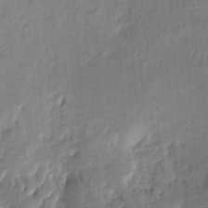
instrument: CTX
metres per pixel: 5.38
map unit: eHh
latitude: 8.5546
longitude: -73.3860
